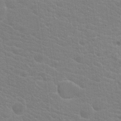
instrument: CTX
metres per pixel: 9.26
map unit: Hto
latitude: 20.2334
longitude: -39.7638
